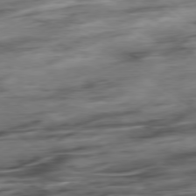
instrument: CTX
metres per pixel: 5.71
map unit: Hpe
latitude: -79.0486
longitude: -17.2348
